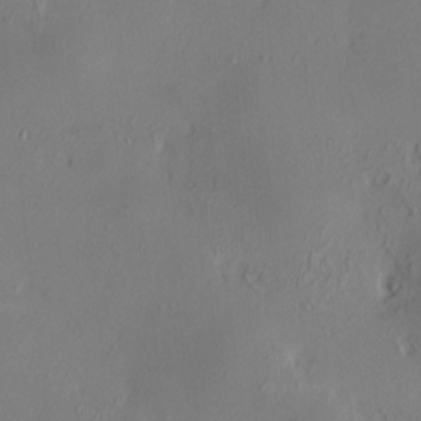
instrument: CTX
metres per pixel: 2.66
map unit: HNhu
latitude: 7.8394
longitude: 12.0661
